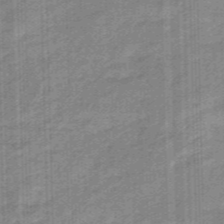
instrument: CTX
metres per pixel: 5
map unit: eHb
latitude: -45.5588
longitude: 83.7666
